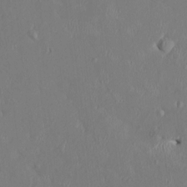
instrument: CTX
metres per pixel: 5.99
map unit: HNhu
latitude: 3.0836
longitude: -5.1403
